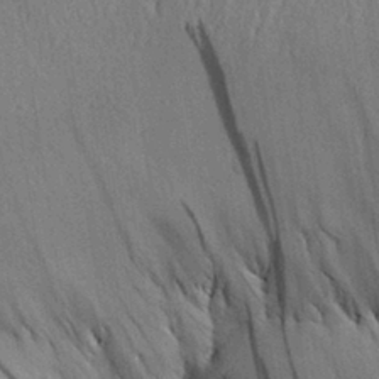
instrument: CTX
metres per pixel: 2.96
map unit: Aa
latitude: 29.5938
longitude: -136.4412
